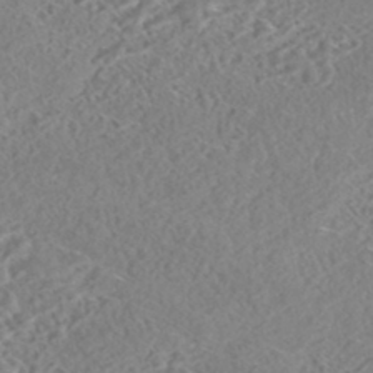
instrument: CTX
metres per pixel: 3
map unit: HNhu
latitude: -44.0850
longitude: 100.3684
